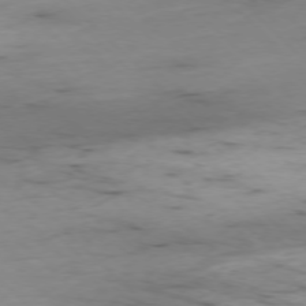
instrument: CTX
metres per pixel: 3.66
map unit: Ap
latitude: -77.1620
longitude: -90.5168
